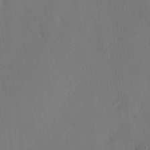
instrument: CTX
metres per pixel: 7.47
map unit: HNhu
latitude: 7.9150
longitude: 4.0850
